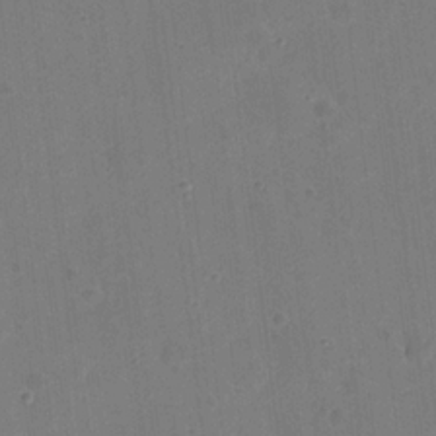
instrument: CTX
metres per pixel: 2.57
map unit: eHh
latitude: 21.8961
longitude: -63.3482
